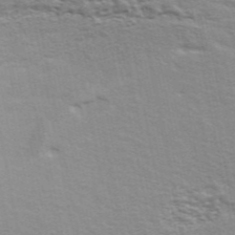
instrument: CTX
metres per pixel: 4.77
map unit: ANa
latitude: 48.4412
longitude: -76.4979
